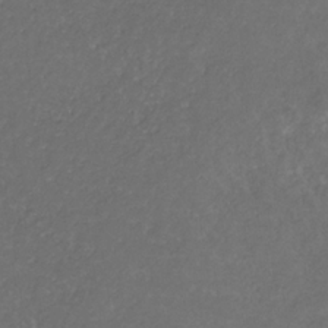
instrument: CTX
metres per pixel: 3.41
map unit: eHb
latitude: -32.3307
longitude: 71.2187
